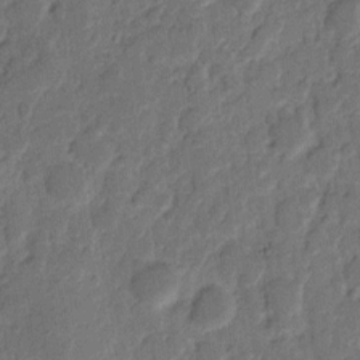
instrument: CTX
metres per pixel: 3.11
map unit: eHh
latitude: 9.2348
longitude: -65.1403
